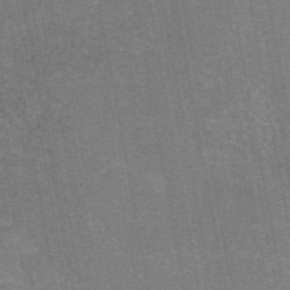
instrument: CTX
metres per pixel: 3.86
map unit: eAb
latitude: 47.0837
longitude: 105.7099
